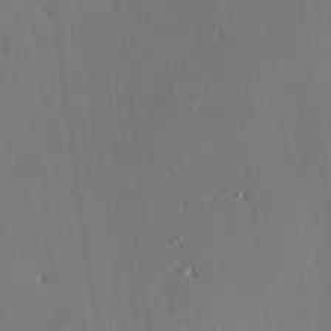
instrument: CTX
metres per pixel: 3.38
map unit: Hve
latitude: 25.4237
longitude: -91.9528
